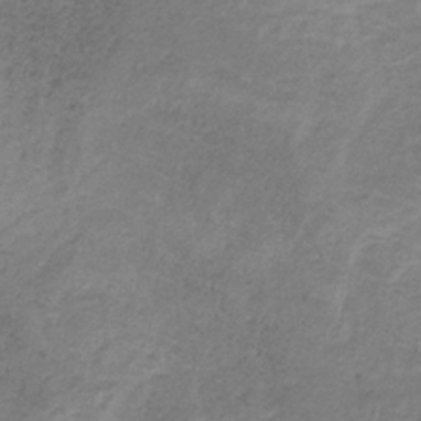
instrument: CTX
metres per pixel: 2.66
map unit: HNb
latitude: -32.3873
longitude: 60.2739
